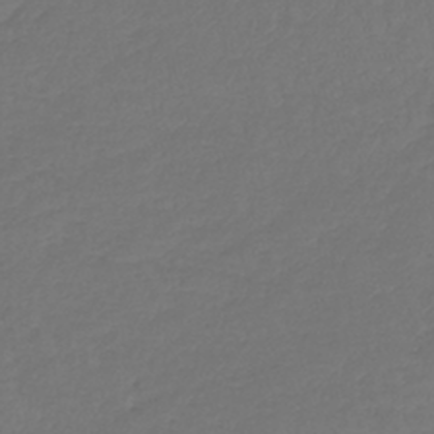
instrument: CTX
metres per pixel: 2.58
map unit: lHb
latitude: -42.1038
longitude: 72.5574
